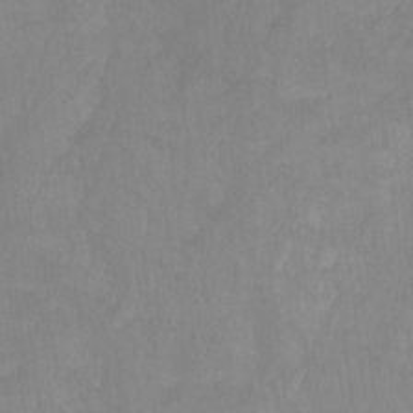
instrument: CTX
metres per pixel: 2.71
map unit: Nhu
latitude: -11.4832
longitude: -40.3656
